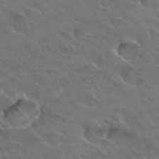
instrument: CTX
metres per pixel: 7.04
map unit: Hto
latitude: 32.5735
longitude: -46.2523
